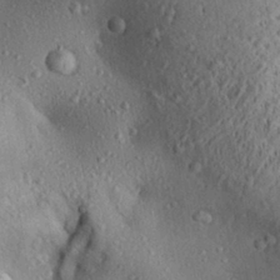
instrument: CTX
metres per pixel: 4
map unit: Aa
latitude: 28.5923
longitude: -131.4805
